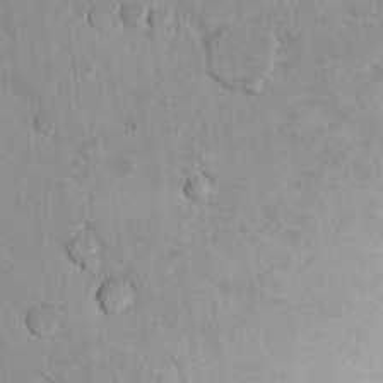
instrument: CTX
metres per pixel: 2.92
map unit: Ht
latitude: 11.4804
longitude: -31.6883
